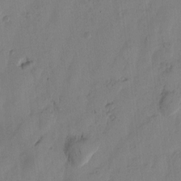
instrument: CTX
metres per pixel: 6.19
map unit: Htu
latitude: -1.6533
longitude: -176.7435
